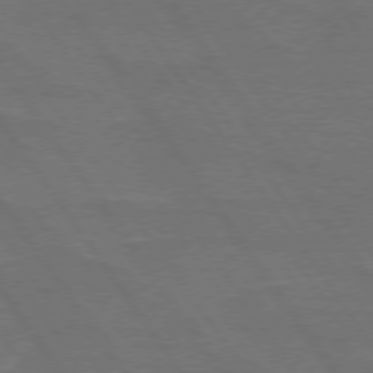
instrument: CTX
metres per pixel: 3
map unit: lApd
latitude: 74.6868
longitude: -56.6868
